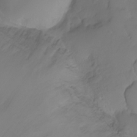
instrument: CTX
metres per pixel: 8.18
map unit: Ht
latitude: -7.2565
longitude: -29.8961
